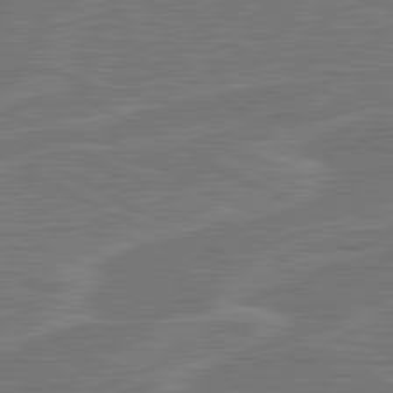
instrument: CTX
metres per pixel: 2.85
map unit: lApd
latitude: 81.2537
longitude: 122.2929
